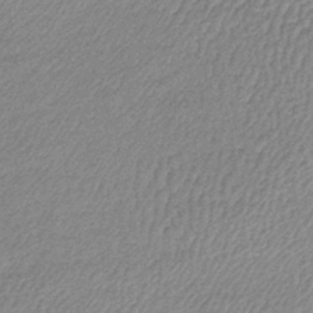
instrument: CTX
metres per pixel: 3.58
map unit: lHb
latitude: -41.5966
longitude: 66.5007
